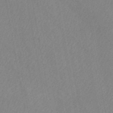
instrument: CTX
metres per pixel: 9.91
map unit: HNb
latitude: -52.5006
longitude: -50.3278
